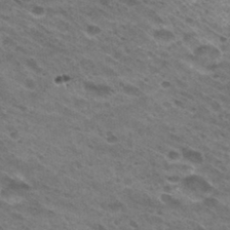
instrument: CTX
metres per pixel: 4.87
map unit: Hto
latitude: 31.0081
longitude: -45.2159
